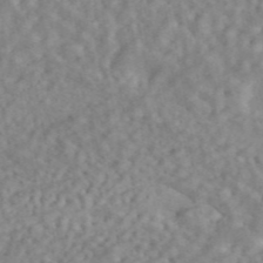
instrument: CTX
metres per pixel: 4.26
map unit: ANa
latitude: 45.7638
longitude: 24.5385
